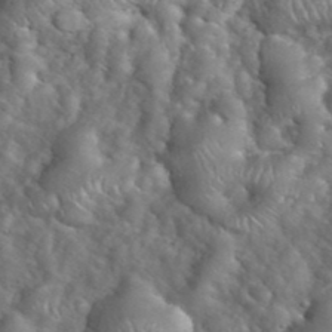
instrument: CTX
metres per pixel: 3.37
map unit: eHh
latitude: 39.8205
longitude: -57.4426
